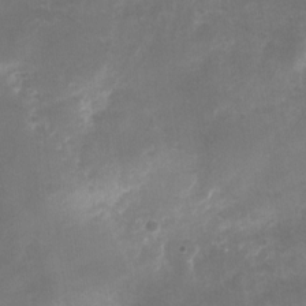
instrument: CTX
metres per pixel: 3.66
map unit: Nhu
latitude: -26.0661
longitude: -70.7435
